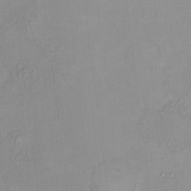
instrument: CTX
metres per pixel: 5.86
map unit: HNhu
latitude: 7.5938
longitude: 11.3321
